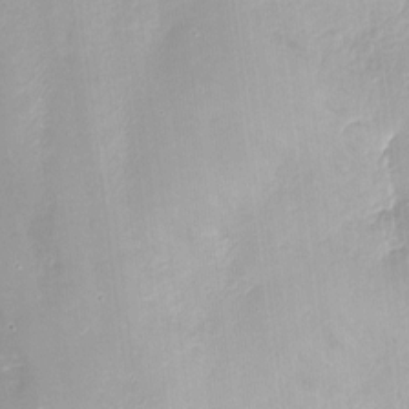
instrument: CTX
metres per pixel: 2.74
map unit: Nhu
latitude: -13.5588
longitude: -40.6679
